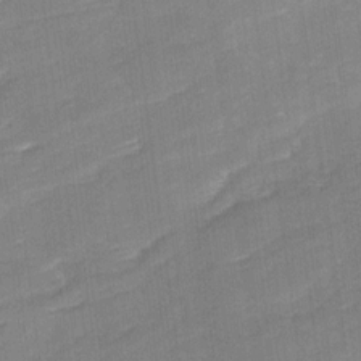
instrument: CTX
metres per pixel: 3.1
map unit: Ave
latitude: 17.1214
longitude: -136.4790
